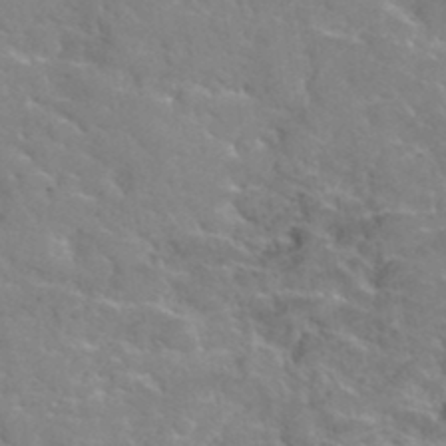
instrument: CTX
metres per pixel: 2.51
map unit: Hto
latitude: 36.1011
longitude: -47.4049
